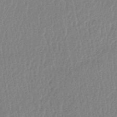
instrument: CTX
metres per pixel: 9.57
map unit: lHb
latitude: -44.1039
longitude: 64.8219
